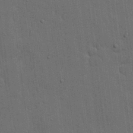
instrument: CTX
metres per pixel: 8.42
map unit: lHvf
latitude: 19.1970
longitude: -113.5560
